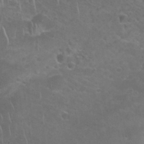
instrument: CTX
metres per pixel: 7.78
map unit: Nhu
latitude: 27.6316
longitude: -61.1592
